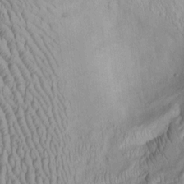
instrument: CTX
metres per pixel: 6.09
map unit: Htu
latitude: -5.8422
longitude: 153.0297
